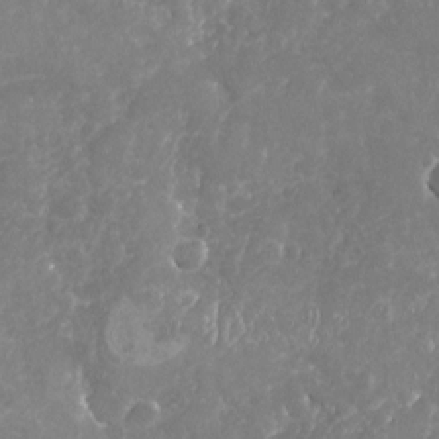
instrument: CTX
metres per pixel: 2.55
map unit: Nhu
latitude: -19.3510
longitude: -57.6315
